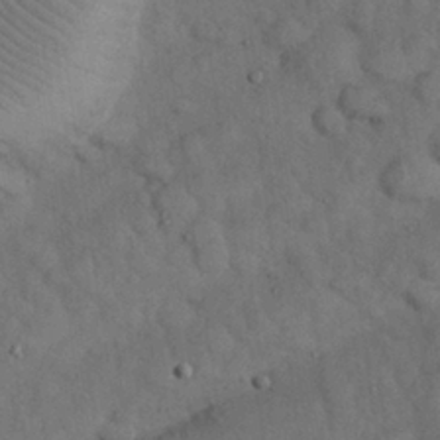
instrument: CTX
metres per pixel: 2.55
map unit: Nhu
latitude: 27.3293
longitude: -70.5546
